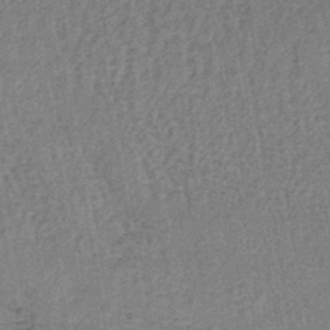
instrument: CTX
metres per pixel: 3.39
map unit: lHb
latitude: -40.3684
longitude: 62.8030
